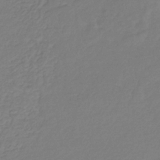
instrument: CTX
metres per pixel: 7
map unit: eHb
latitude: -30.4062
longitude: 63.9745
